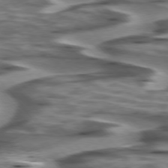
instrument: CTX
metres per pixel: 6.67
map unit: lApd
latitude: 75.7450
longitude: -59.3482
